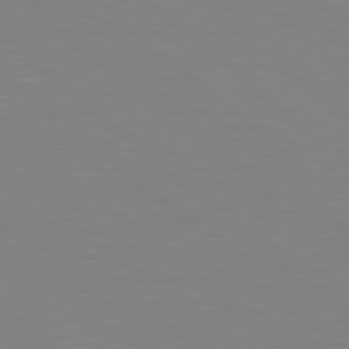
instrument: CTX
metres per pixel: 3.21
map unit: Hpe
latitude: 78.7058
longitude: -164.9514
